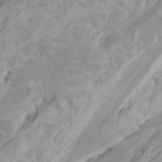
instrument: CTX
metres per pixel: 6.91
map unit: Htu
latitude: -6.7841
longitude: -70.7813
